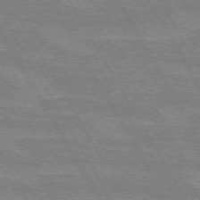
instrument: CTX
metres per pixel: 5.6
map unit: lApd
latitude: 72.2334
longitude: -55.7072
